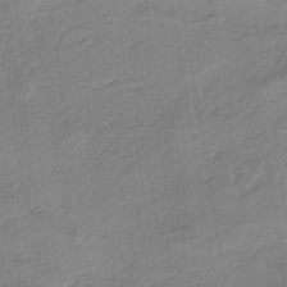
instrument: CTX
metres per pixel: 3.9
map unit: HNb
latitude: -36.5384
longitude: 57.8233
